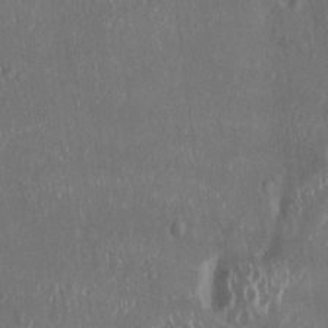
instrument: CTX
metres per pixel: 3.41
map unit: HNhu
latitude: 4.4223
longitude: 4.2739
